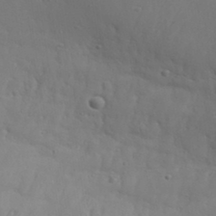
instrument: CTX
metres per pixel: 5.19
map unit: Aa
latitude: 33.6127
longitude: -134.4223
